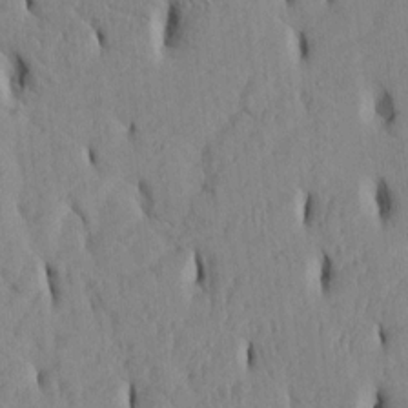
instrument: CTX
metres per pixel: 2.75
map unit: Htu
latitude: 3.0080
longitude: 151.0109
